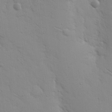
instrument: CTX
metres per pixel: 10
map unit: Nhu
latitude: 16.9325
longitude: -78.5924
